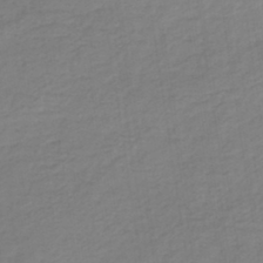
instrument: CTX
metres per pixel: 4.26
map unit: lHb
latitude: -41.0675
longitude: 70.9164
